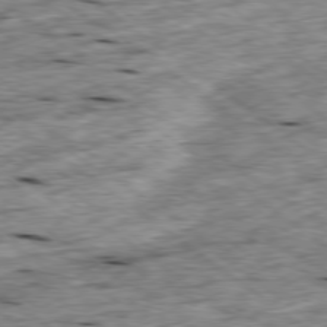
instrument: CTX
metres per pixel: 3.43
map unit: Ap
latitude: -79.1242
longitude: -88.1389
